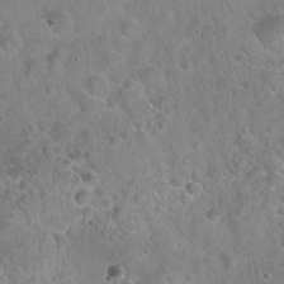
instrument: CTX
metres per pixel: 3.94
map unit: Hto
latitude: 21.6505
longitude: -53.1403
